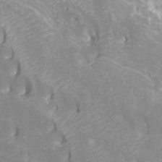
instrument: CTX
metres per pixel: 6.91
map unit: Htu
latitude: -12.3495
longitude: -70.5923
